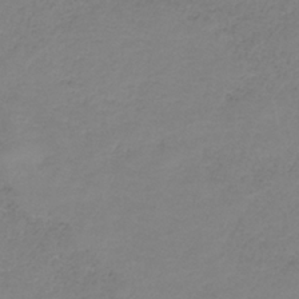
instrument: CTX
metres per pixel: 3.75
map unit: HNb
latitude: -34.4251
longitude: 53.7288
